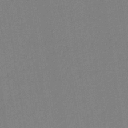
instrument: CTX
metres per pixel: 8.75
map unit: eHh
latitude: -43.1242
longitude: -32.4979
